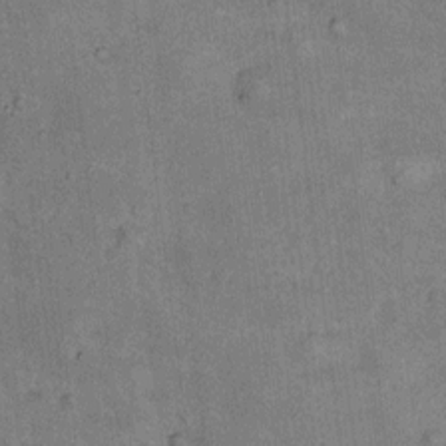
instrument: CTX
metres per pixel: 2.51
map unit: Nhu
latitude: 7.2348
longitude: -23.8394
